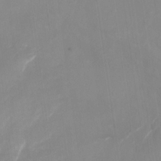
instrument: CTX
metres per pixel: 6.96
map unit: Nhu
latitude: -23.0865
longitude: -71.2348
